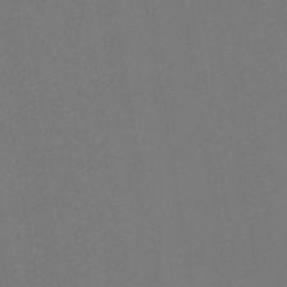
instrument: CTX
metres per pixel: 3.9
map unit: lHb
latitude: -46.5951
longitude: 68.2928
